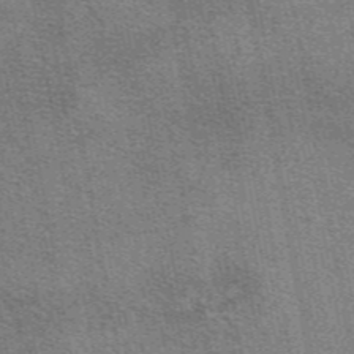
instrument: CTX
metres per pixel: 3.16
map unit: eAb
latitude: 48.7057
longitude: 114.8786
